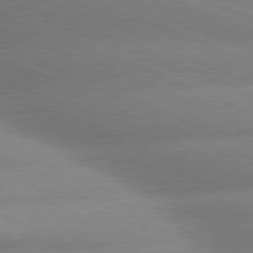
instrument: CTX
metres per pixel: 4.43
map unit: lApd
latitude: 79.7828
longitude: -166.6490
